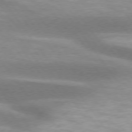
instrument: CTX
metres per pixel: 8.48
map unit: lApd
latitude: 75.1025
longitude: -49.5182
